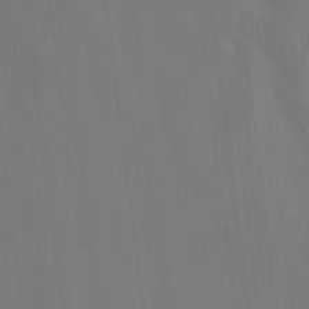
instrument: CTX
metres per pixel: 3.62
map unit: lAvf
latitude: 7.9339
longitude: 166.1795
